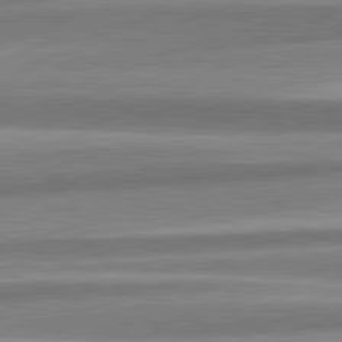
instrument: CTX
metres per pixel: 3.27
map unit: lApd
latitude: 82.3089
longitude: 178.6707
